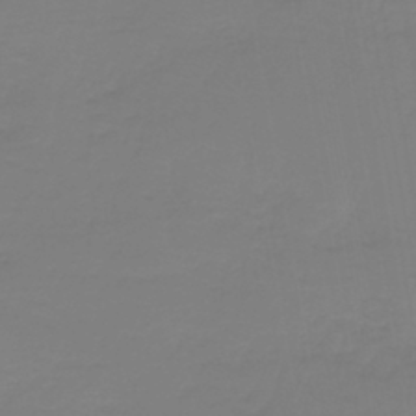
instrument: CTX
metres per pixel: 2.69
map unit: lHb
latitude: -42.8408
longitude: 64.0472
